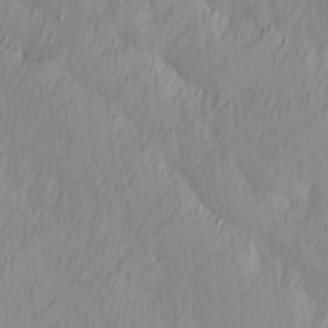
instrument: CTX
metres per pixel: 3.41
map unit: Ave
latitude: 12.9325
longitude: -106.5357
